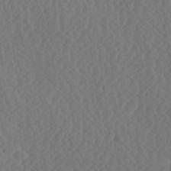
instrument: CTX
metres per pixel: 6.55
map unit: Ave
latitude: 23.9717
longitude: -134.5923
